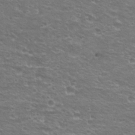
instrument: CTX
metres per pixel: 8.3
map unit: Hto
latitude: 22.2145
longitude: -32.8569
